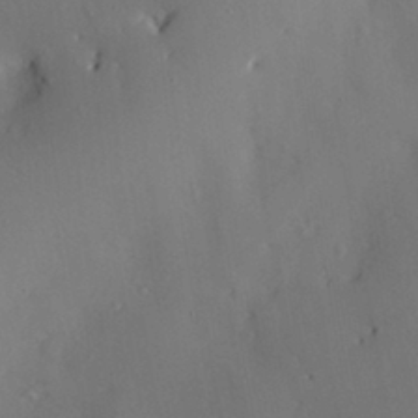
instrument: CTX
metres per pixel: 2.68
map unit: Nve
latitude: -8.2550
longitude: 174.9352
